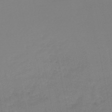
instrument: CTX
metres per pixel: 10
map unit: lHb
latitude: -45.1998
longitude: 56.3117
